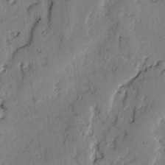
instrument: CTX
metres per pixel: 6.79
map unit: lAvf
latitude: -2.5384
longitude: -107.0647
